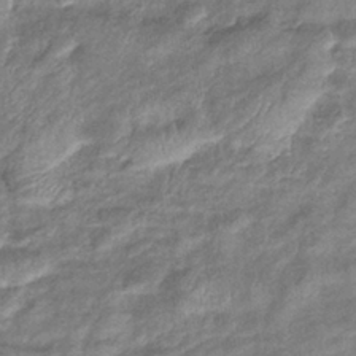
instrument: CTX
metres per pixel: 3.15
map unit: eHb
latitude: -38.7085
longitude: 78.0472
